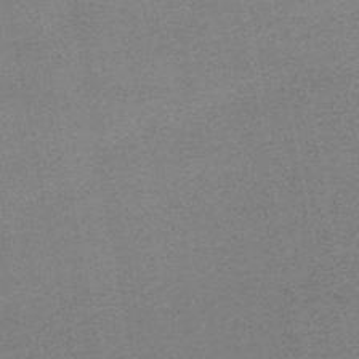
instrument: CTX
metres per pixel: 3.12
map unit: HNb
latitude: -48.0094
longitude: 56.2928
